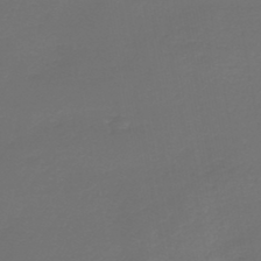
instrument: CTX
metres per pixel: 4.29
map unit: lHb
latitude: -43.8044
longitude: 63.7855
